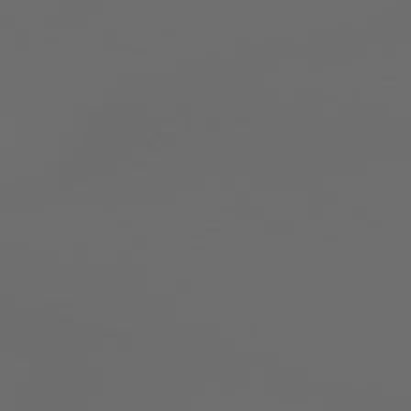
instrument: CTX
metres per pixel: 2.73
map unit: Hpe
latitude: 78.7813
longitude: 176.4629
